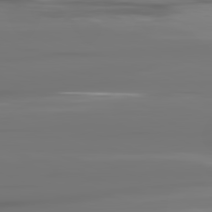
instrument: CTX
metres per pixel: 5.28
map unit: lApd
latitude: 81.8016
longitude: -144.4223
